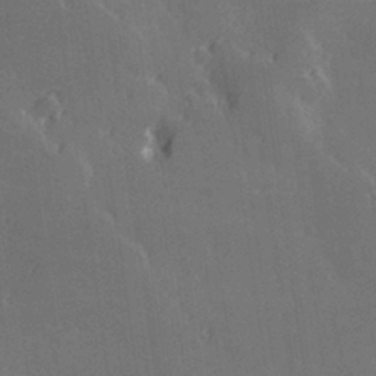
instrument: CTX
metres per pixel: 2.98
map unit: Hve
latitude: 28.4034
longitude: 145.5399
